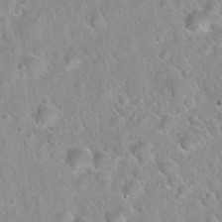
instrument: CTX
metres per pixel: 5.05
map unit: Hto
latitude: 21.6127
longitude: -53.0081
